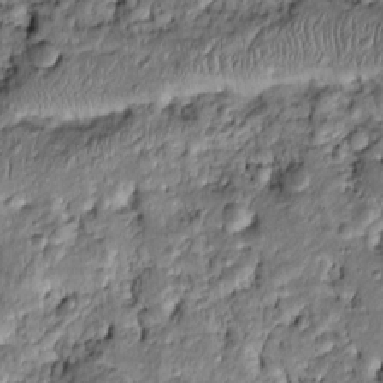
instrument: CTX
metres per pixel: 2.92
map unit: Htu
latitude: -7.1809
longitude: 157.0297
